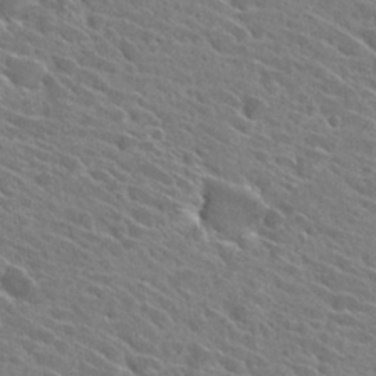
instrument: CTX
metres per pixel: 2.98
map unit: Hto
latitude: 27.1025
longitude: -42.7246
